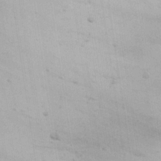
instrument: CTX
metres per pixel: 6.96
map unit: Aa
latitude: 25.4426
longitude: -131.1215
